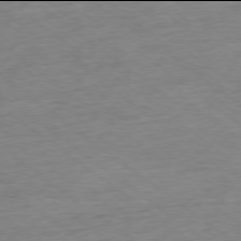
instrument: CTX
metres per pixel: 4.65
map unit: Ap
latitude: -78.0094
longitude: -82.5734
